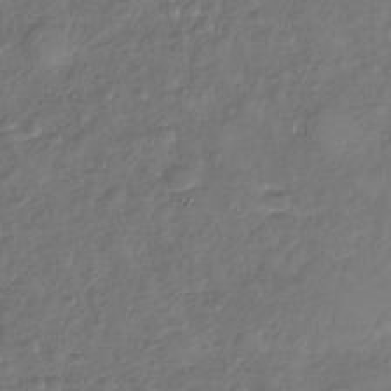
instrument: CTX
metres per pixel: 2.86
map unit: Nhu
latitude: -30.8030
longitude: -61.5371
